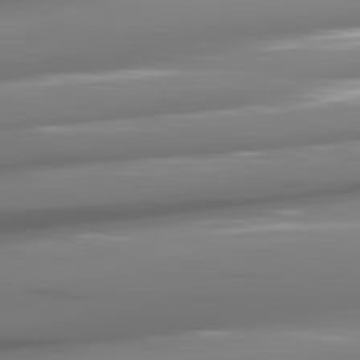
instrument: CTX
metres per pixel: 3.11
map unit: lApd
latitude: 81.4615
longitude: -141.6504
